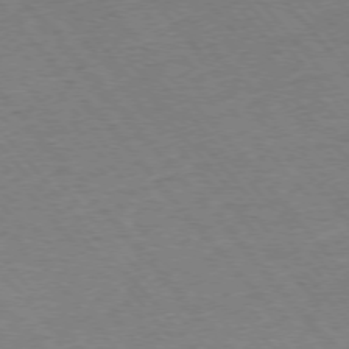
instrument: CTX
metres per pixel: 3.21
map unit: Ap
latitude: -76.1795
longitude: -94.6680
